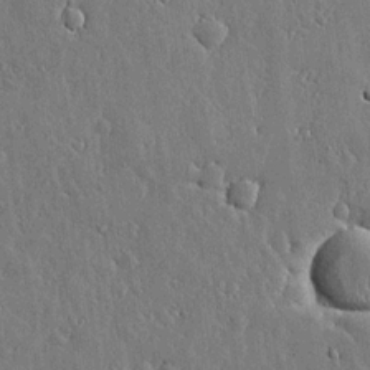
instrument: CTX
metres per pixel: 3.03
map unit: lHvf
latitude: 19.5749
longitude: -115.8583
